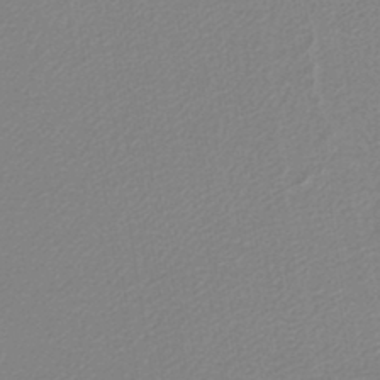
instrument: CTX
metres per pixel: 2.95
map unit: lHb
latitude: -45.0109
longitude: 56.7274
